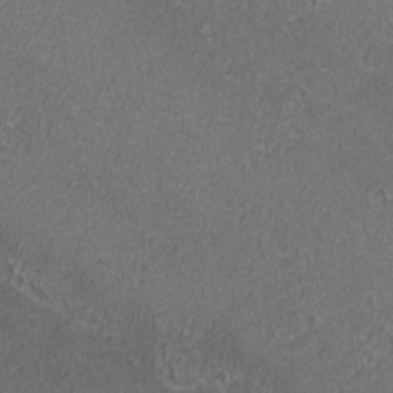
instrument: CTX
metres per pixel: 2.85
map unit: eHh
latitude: -1.1809
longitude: -78.5357
